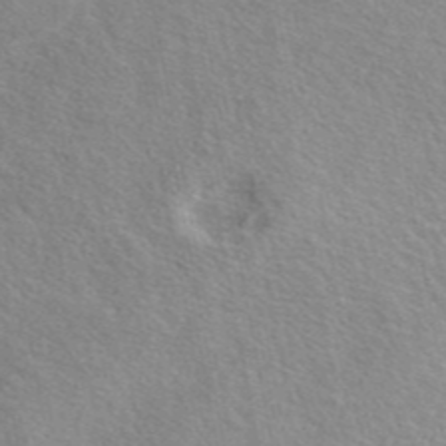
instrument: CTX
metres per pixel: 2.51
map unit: eAb
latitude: 45.2348
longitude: 113.4832
